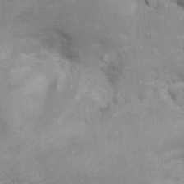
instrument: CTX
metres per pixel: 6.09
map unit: Ht
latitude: 13.0459
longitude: -39.9528
